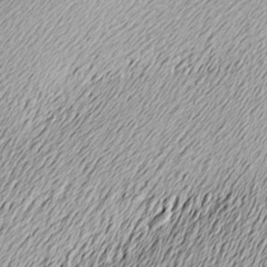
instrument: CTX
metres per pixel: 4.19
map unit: Nve
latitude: -9.0297
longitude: 173.5021
